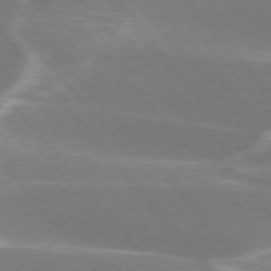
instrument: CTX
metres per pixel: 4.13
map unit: lApd
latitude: 75.4615
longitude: -63.5560
